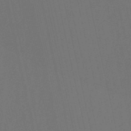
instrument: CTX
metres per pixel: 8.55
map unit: eHb
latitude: -51.4643
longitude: 77.2943
